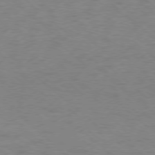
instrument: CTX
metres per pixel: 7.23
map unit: Ap
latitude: -78.6140
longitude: -68.4412
